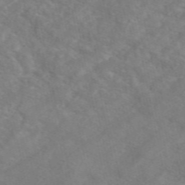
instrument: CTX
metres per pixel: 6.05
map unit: eAb
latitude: 49.3860
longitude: 119.5210
